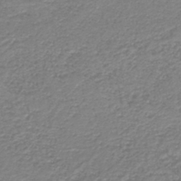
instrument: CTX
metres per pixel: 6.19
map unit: HNb
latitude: -41.3509
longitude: 49.8234
